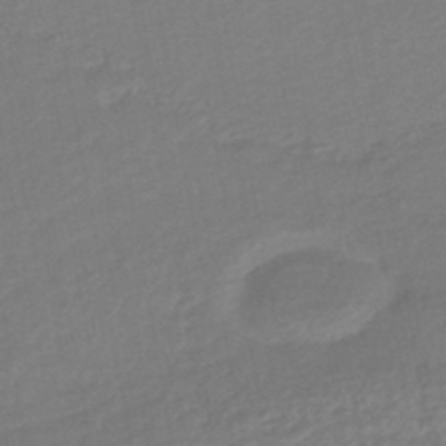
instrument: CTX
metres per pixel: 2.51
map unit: HNhu
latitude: -45.9556
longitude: 94.0850
